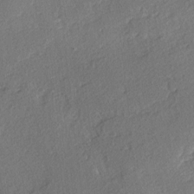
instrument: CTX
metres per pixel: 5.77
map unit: lAvf
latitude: -4.3495
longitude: -108.9324
